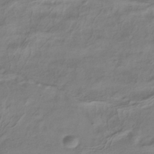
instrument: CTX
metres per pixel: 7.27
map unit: ANa
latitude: -38.9353
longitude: 96.6330
